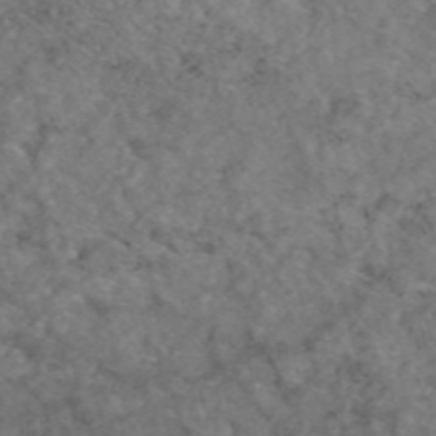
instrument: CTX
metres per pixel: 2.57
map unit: eAb
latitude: 47.6127
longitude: 112.5763
